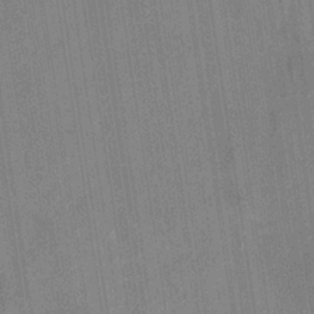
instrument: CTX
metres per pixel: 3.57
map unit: eHb
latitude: -35.4265
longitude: 73.7666
